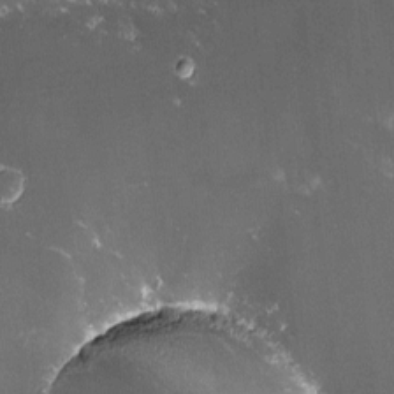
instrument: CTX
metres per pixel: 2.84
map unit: lHvf
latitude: -15.0109
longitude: -101.8583
